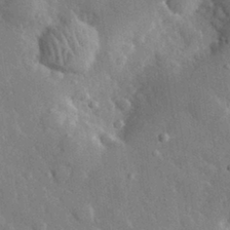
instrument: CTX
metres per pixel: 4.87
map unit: lHvf
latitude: 32.7624
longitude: -85.9150
